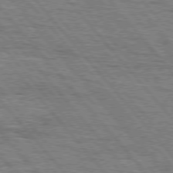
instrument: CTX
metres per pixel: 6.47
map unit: Hpe
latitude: 75.7639
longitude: -153.6694
